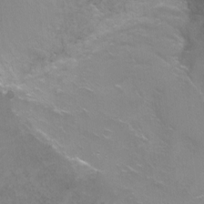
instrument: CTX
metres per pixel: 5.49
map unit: Ht
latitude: -5.7288
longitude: -28.2333
